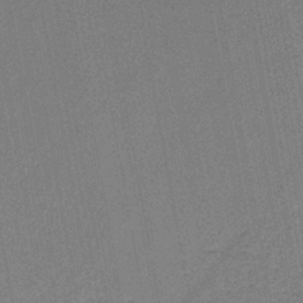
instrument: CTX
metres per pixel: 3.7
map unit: eAb
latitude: -37.5588
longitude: 52.2928
